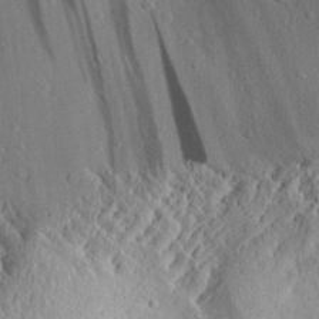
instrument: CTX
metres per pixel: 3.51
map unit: Aa
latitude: 31.0081
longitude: -134.2900
